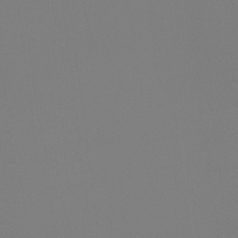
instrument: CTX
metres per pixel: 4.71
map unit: Htu
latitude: -13.0675
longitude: -70.2144
